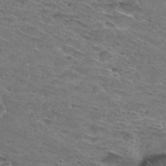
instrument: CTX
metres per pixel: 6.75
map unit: Hto
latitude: 29.8205
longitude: -46.6680
